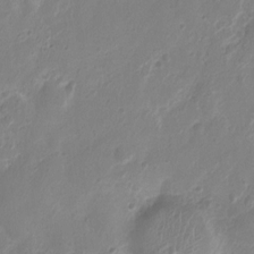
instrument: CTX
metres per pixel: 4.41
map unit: Nhu
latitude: 4.8191
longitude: -18.5923
